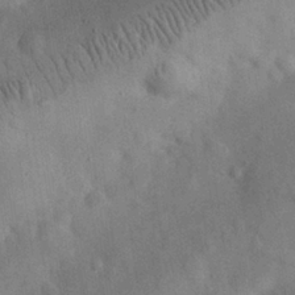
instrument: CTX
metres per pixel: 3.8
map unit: eHh
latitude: 25.7071
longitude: -68.5924
